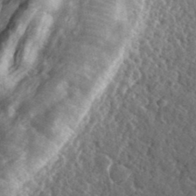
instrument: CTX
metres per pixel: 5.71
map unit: eHh
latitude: 35.9339
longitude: -79.6694
